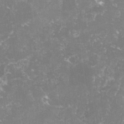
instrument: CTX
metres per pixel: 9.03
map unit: lHvf
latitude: -14.6519
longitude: -99.1592
